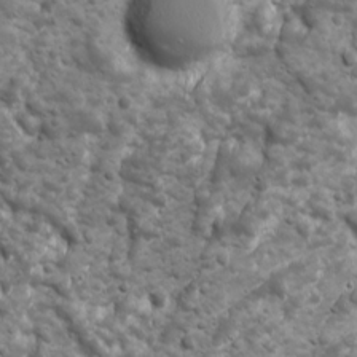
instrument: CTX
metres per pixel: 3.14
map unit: Ave
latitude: 16.7813
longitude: -133.4426
